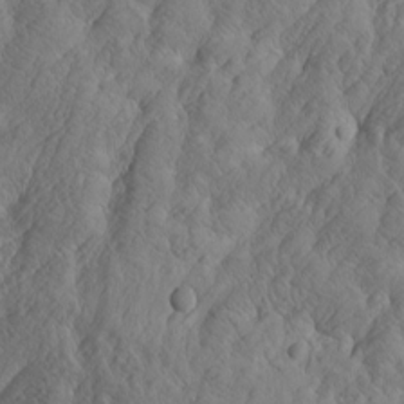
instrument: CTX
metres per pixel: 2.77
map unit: Htu
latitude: -4.6896
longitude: -176.7246
